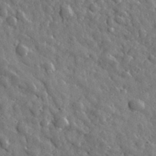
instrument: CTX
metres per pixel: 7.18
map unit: lHvf
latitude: 35.4804
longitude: -87.8961
